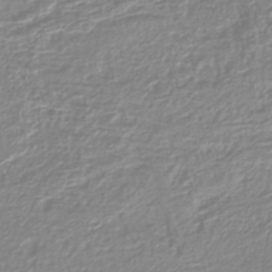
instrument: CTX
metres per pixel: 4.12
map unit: lHb
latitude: -40.4818
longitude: 64.5574
